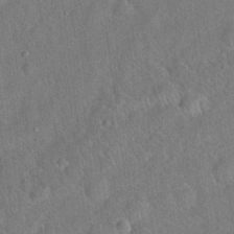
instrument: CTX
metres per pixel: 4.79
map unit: Hto
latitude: 18.7813
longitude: -52.8758
